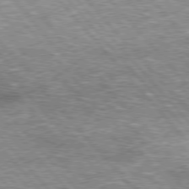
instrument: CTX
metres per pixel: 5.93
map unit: lApd
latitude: 76.5545
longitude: -74.1767
